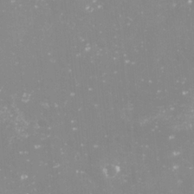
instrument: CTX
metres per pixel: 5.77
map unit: Nve
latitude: -17.9367
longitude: -59.2915
